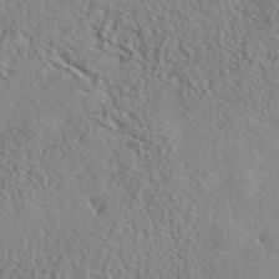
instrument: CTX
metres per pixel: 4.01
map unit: lHvf
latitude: 41.3670
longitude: -88.7436
